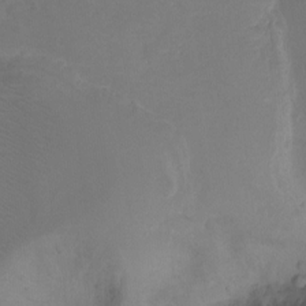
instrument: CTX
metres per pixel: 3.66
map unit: Nhu
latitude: -17.3510
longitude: -48.1578
